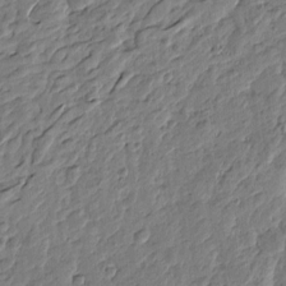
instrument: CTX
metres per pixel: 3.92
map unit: Htu
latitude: -2.0849
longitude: -178.9325
